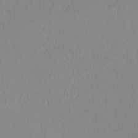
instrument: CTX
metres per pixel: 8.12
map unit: lHvf
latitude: -13.1242
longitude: -100.1011
